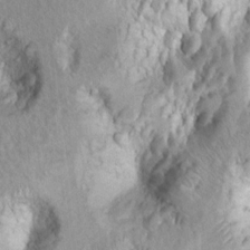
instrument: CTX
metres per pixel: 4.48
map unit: Ht
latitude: 9.4049
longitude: -31.7639
